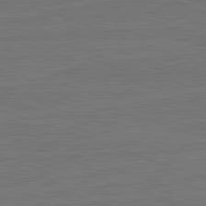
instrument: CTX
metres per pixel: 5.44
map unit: lApd
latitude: 82.7624
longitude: 174.7652
